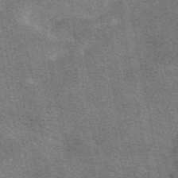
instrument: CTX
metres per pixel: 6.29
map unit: eAb
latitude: 48.5546
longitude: 116.7463
